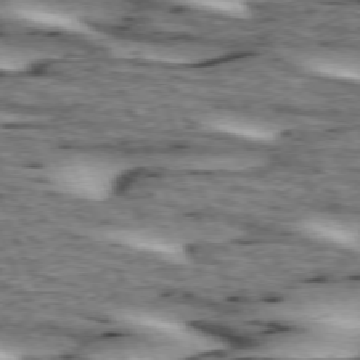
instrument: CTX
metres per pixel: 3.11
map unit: lApd
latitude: 73.2915
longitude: -54.1011
